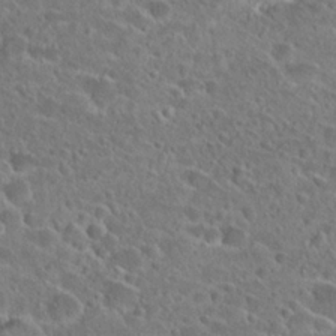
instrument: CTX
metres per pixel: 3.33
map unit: Hto
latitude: 24.8757
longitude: -46.1956
